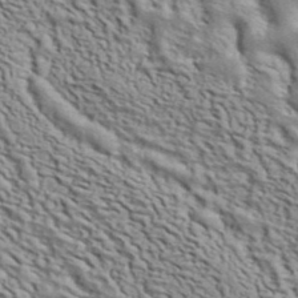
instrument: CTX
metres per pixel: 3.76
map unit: ANa
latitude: 40.2900
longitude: 29.9367
